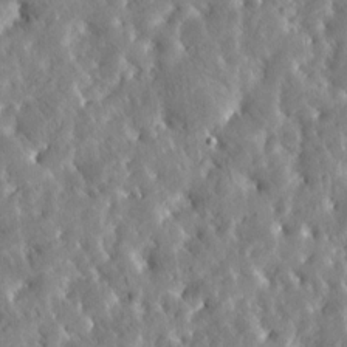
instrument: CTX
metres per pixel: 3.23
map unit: Htu
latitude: -4.9163
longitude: 173.2943
